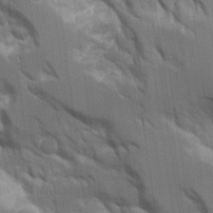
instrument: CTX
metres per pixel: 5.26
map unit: Aa
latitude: 11.0459
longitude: -125.8016
